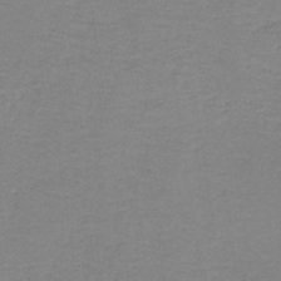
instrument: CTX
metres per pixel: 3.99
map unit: eAb
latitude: -36.1983
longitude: 53.1998
